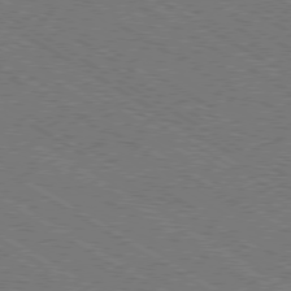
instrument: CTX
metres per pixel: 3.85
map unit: Ap
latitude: -79.5777
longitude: -78.9703
